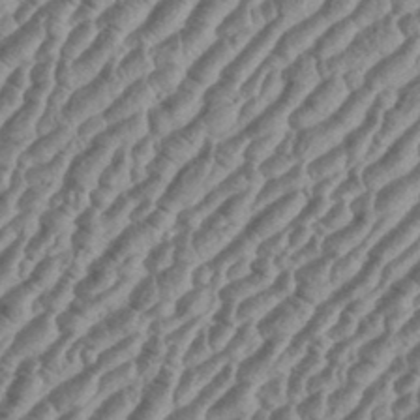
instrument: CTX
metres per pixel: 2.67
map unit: eHh
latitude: 36.6680
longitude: -135.4804
